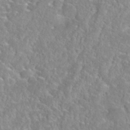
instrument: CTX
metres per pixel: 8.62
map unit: Nhu
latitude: 28.4412
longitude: -52.5546
